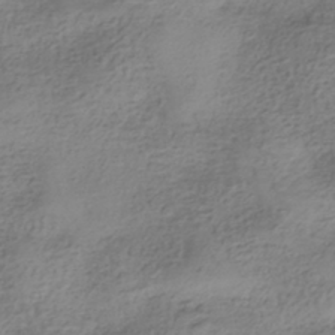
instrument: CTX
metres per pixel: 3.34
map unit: HNhu
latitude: -41.1998
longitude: 99.9367
